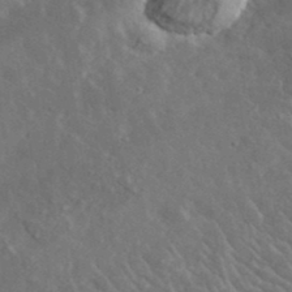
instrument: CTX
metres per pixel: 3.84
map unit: lHvf
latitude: 37.3293
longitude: -89.7828
